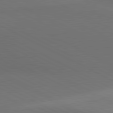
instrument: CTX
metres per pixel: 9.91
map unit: lApd
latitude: 80.8758
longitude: 138.3495
